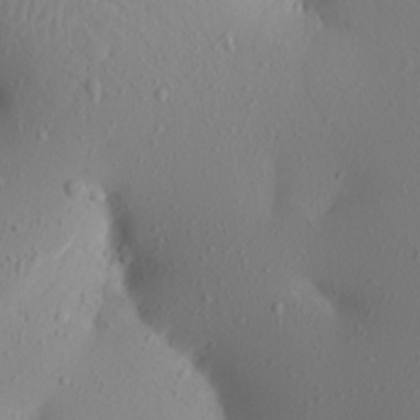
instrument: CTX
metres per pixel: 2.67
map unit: Aa
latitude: 20.7058
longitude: -146.7058
